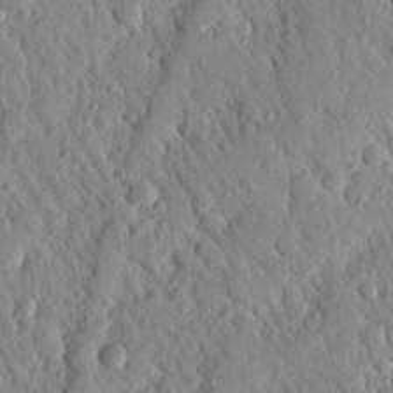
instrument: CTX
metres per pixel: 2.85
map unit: Nhu
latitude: 21.7072
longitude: -77.6316
